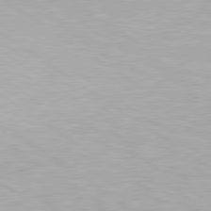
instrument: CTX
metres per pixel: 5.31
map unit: Hpe
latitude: 79.4049
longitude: -154.2522
